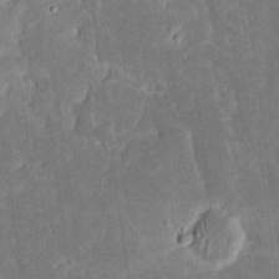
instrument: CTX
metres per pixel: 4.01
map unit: eHh
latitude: 17.1214
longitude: -73.0837
